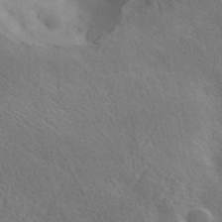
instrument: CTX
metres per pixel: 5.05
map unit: ANa
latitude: 41.4993
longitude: 51.3887
